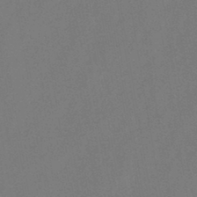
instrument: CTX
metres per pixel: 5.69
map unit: HNb
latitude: -44.8597
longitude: -39.0269
